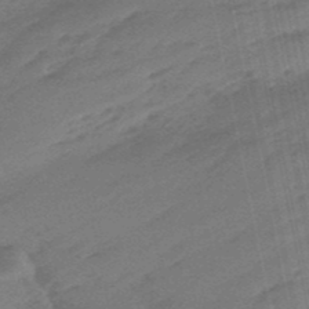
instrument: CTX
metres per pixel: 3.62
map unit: eHb
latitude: -48.0850
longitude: 86.5385
